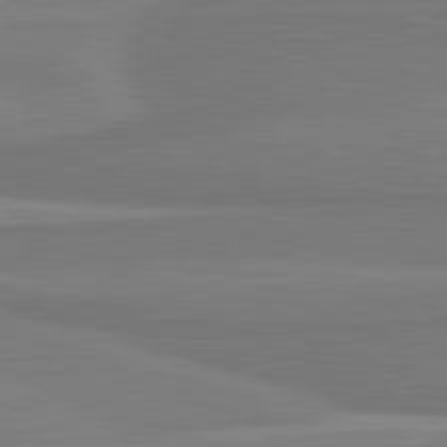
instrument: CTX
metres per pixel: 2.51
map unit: lApd
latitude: 81.6694
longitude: 170.0850
